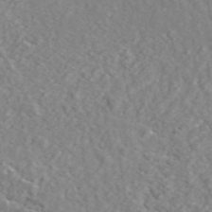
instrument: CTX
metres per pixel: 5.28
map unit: ANa
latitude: 45.0080
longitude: 23.2943
